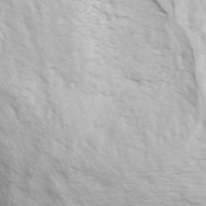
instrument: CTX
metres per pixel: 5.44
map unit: ANa
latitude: 49.4993
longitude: -79.8584
